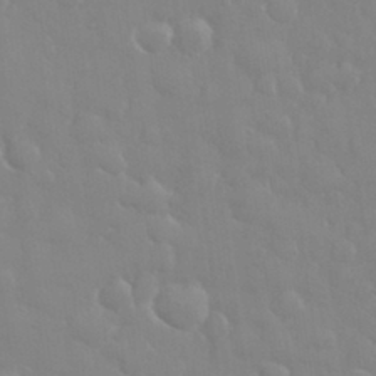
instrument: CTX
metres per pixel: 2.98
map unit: eHh
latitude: 32.8947
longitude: -60.2900
